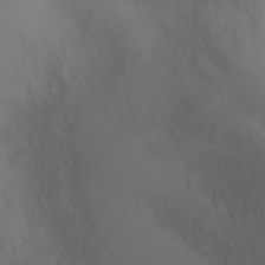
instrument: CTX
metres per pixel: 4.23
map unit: Ht
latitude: -9.9367
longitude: -46.0822
